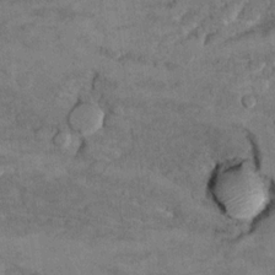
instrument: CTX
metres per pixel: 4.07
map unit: Hto
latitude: 9.6127
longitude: -36.2333
